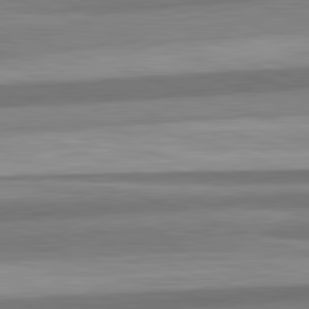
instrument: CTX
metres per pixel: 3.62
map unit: lApd
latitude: 82.4790
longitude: 179.5966
